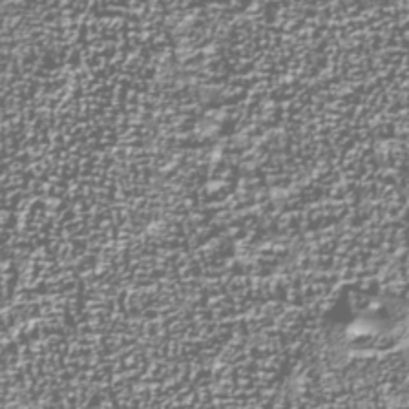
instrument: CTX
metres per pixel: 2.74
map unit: Nhu
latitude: -38.2173
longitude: -82.1577
